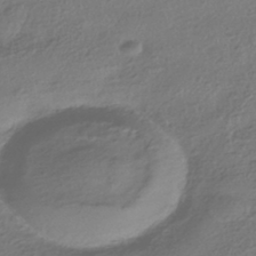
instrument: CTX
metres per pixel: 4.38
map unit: HNhu
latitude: -42.3117
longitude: 99.5399
